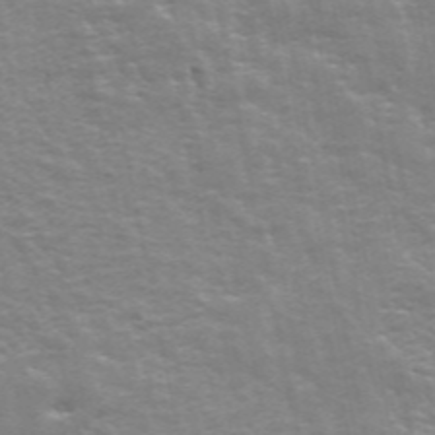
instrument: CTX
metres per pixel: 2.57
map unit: ANa
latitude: 48.3278
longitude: -76.8002
